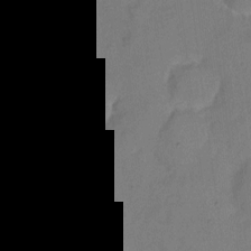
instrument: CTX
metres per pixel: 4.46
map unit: eHh
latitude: 6.0633
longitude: -65.5749
